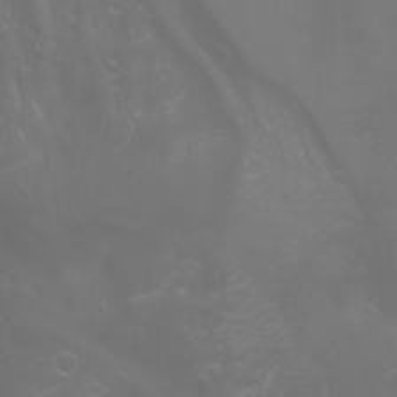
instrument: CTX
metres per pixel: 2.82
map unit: Htu
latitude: -1.1432
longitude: -75.0836
